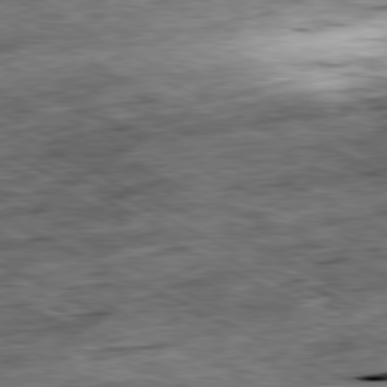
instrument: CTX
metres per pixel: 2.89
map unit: Ap
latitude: -81.0109
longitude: -88.3090
